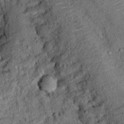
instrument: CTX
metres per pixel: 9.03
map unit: Ht
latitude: 11.0648
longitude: -37.8016
